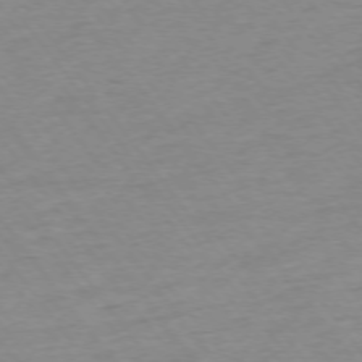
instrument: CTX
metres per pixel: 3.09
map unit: Ap
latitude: -75.3699
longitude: -80.6301
